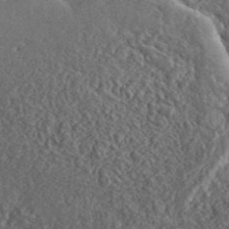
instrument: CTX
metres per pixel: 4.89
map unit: lHvf
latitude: 42.1389
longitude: -88.5168
